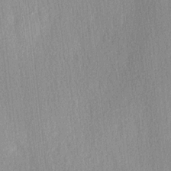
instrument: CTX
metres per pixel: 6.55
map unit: Ave
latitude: 3.1781
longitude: -111.7261
